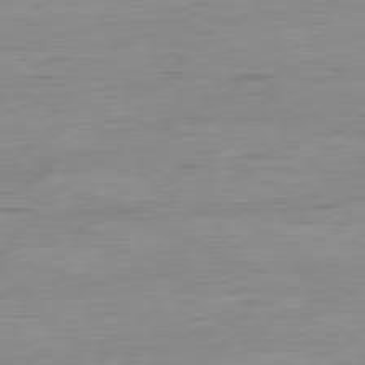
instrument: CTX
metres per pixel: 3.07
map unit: Ap
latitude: -81.0865
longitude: -81.3859
